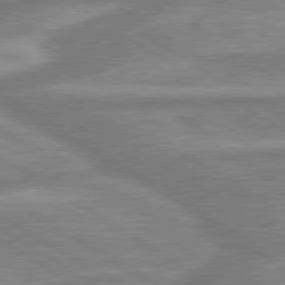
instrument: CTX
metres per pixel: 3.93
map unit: lApd
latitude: 80.1956
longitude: -177.1025
